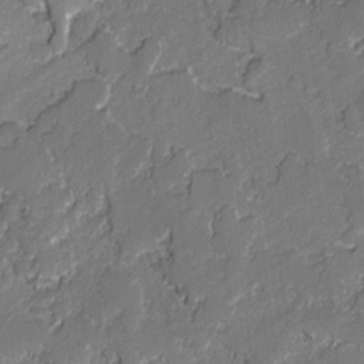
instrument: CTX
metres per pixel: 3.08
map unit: lAvf
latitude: -0.4062
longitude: -108.8569
